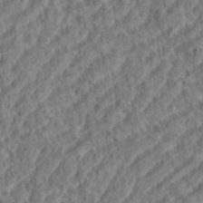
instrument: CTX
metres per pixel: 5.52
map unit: eHh
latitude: 37.3104
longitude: -137.8773
